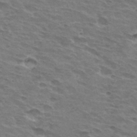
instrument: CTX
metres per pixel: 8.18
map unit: Hto
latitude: 32.7057
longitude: -43.6694
